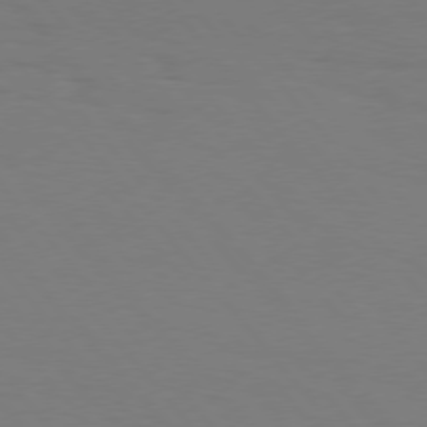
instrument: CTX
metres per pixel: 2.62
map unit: Hpe
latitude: 75.9717
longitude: -141.3103
